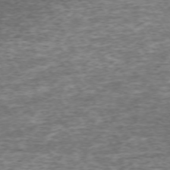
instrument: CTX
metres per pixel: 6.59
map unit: Hpe
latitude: -71.6911
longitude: 13.7856
